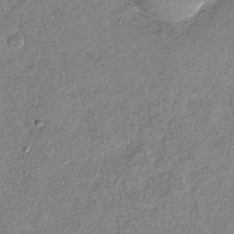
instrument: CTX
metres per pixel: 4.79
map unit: Nhu
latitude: -29.6533
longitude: -59.8961
